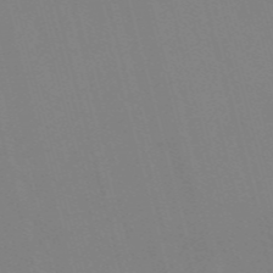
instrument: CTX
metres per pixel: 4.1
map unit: Nve
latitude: -57.8611
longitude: 62.0094
